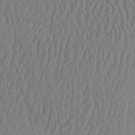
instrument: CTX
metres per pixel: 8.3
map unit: Aa
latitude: 26.2712
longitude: -132.7813
